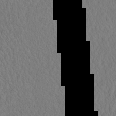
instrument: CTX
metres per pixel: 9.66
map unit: eHh
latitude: -3.1998
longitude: 15.9556
